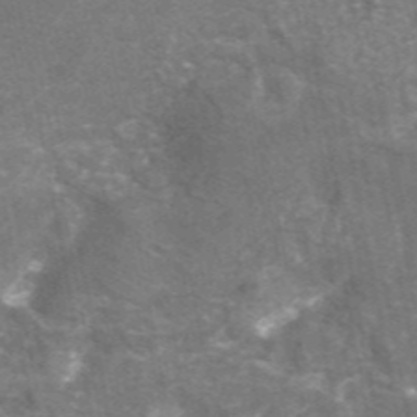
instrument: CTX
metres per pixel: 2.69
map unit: eAb
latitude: 45.9717
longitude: 119.5399
